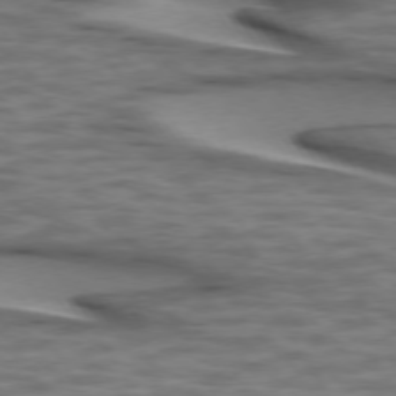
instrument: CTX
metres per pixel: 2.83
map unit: lApd
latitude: 74.5924
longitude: -50.9324
